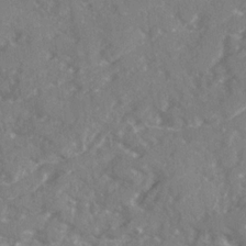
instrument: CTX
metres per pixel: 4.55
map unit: Ave
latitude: 19.9528
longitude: -130.4979
